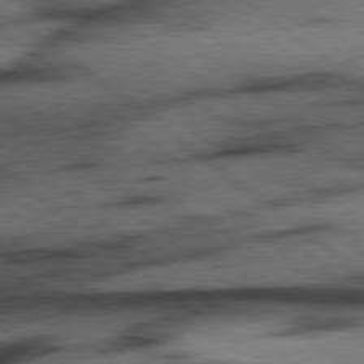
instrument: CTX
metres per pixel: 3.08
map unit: Hpe
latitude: 78.2712
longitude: -154.8380
